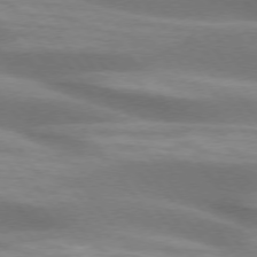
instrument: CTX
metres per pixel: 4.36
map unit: lApd
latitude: 74.6491
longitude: -49.8772
